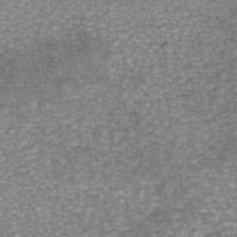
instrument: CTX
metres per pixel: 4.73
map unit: eAb
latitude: 45.9528
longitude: 104.2739
